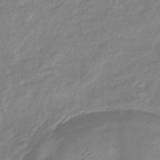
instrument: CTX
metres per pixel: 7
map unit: eHb
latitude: -41.1620
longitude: 81.7856
